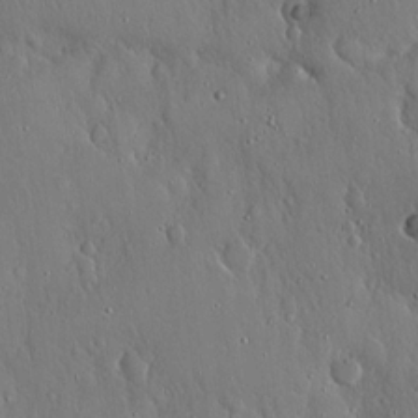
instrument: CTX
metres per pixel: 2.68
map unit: Hto
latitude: 17.7828
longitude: -58.2523
